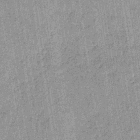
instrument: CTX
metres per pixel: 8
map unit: lHb
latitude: -36.4062
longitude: 64.1228
